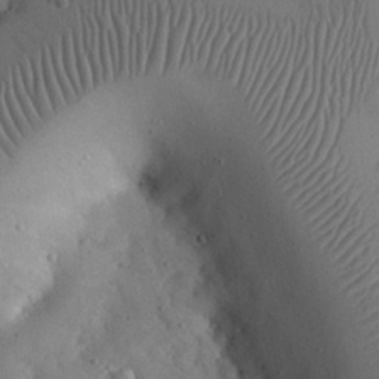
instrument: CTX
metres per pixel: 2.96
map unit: eHh
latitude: 24.1199
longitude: -67.6316
